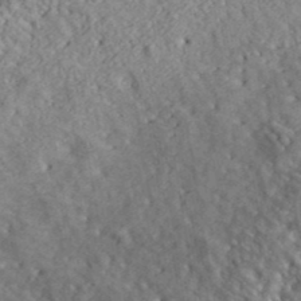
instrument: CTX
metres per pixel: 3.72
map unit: lHvf
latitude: 39.9528
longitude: -88.3657
